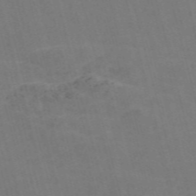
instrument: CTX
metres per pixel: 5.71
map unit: Nve
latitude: -58.1227
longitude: 55.0487
